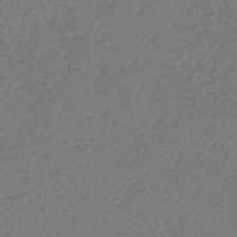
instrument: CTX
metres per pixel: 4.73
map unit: eHb
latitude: -31.0675
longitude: 67.3510
